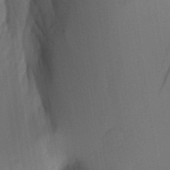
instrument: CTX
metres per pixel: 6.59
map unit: eHh
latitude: 5.1214
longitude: -73.6883
